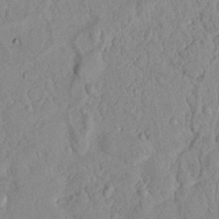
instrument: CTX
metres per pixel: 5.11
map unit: Nhu
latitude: 18.6112
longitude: -77.3670
